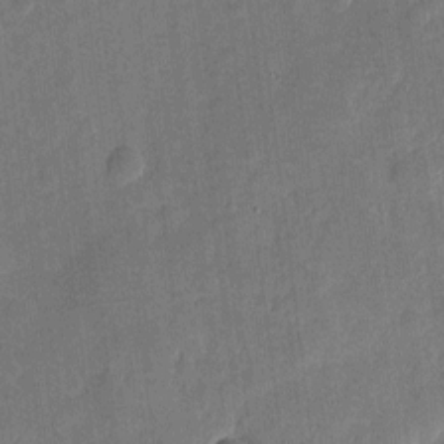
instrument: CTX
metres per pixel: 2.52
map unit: eHh
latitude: 4.3845
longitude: -72.9514
